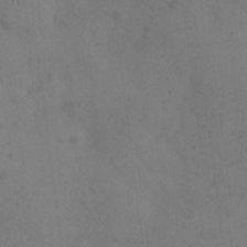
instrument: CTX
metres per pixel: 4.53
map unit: eHh
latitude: 9.7828
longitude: -63.0459
